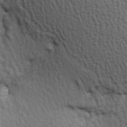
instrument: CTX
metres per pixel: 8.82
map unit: Hve
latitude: 3.4426
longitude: -121.1026
